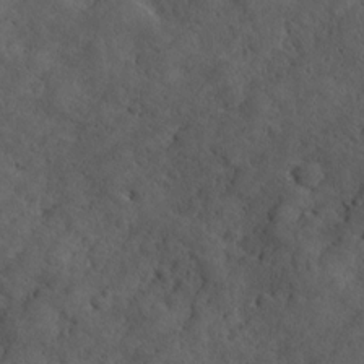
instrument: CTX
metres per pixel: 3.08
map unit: Ave
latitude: 18.2711
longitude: -136.4601
